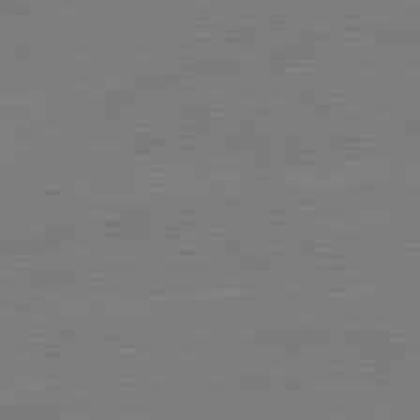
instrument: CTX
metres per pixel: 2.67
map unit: lApd
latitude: 82.2333
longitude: -159.4238
